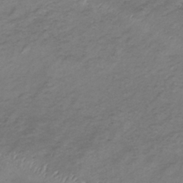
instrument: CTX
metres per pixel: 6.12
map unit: lHb
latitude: -34.6707
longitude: 67.8044
